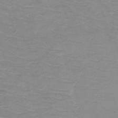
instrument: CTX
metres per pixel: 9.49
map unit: HNb
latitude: -49.7667
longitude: -46.5357
